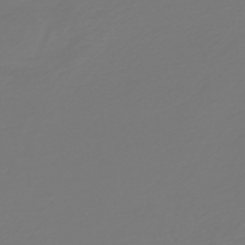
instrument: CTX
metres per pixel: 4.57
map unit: HNb
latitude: -46.8975
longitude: 56.4818
